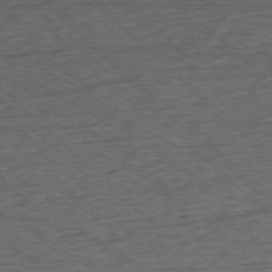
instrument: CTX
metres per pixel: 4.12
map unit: Ap
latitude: -78.7652
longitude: -71.7827
